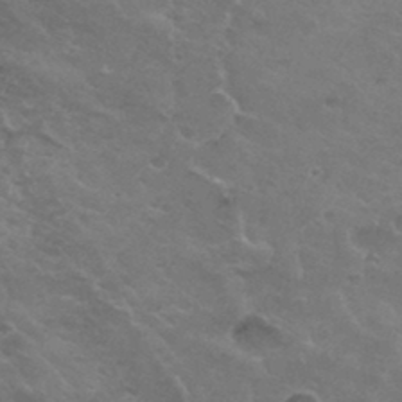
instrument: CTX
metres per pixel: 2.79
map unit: Hto
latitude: 32.8947
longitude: -49.0647
